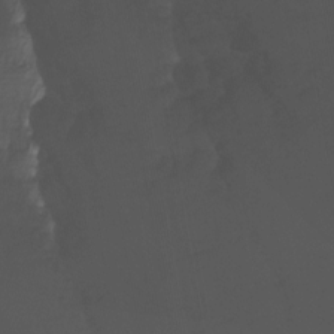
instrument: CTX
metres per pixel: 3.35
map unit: Nhu
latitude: -12.6519
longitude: -59.3482
